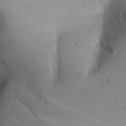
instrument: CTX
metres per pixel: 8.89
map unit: Aa
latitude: 28.5734
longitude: -135.4993
